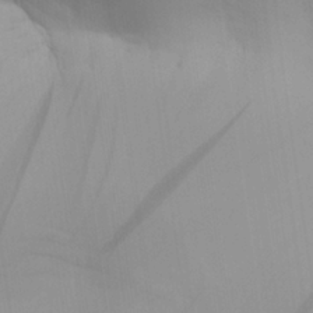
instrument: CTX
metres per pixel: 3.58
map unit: Aa
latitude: 26.2523
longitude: -143.0459
